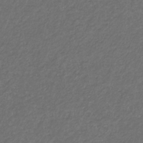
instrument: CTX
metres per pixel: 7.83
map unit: eHb
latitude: -32.1039
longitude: 69.8611
